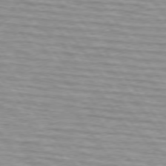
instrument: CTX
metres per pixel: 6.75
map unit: lApd
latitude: 74.8191
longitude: -75.7450
